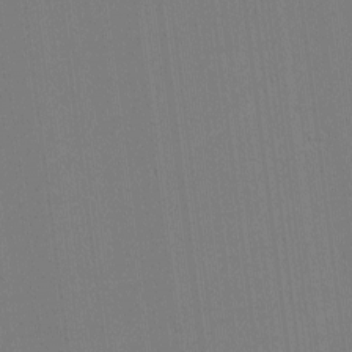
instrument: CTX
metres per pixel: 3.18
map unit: lHvf
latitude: -11.1809
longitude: -104.3845
